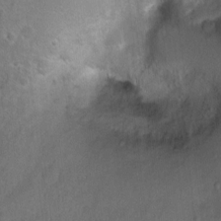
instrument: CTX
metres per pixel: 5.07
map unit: Ht
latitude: 2.2900
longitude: -35.8583
